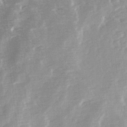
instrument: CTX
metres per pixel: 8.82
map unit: Ave
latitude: 13.8395
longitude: -103.5182
